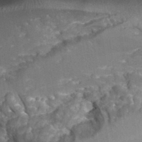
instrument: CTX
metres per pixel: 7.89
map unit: Hto
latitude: 36.1578
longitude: -43.9339
